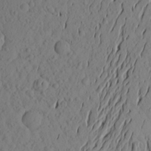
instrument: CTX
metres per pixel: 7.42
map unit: Aa
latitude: 23.1025
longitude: -146.9892
